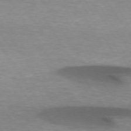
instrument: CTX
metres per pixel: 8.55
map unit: lApd
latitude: 74.1956
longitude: -52.0255
